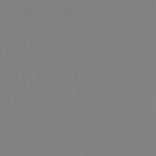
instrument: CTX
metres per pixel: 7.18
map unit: HNb
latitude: -46.7463
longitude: -48.2334
